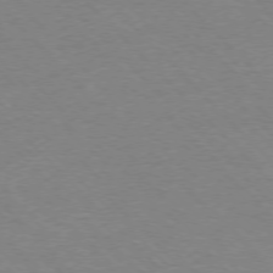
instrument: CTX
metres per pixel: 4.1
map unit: Ap
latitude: -77.0297
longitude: -87.1025
